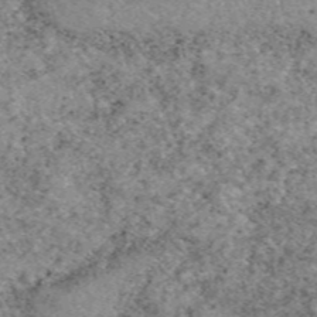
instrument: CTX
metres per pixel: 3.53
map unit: eAb
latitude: 49.3671
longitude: 109.4454
